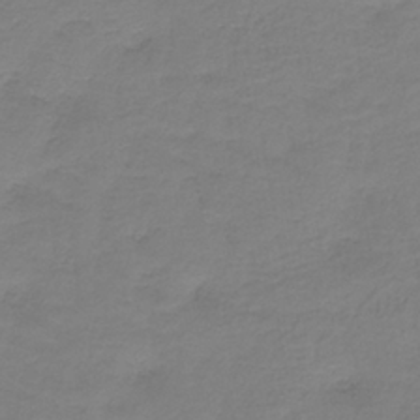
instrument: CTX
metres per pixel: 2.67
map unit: HNb
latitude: -35.4265
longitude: 53.5210
